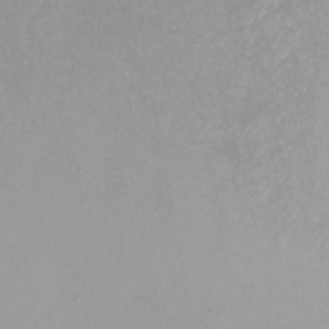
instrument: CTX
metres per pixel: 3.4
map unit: Htu
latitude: -7.1431
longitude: -67.4426
